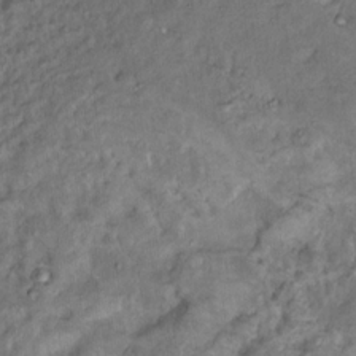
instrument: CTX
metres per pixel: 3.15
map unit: Nhu
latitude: 11.6127
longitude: -27.3671
